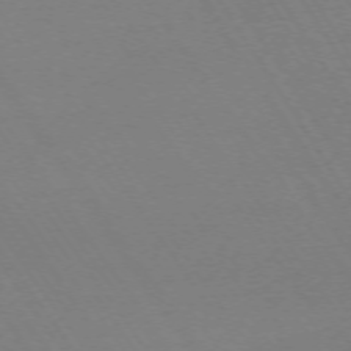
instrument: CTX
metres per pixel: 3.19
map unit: Ap
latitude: -73.7666
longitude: -71.7261
